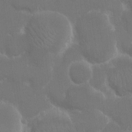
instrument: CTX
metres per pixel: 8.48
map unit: eHh
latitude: 15.8395
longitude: -72.1767
